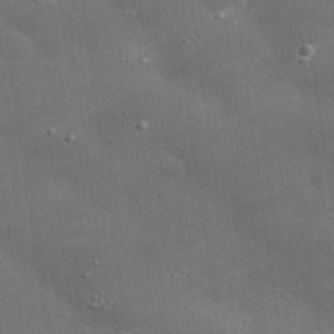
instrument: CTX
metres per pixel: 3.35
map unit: lHvf
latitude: 32.1767
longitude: -92.4412
